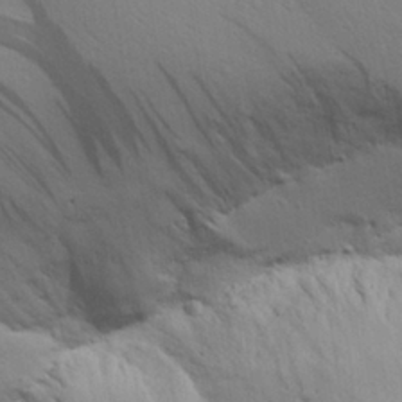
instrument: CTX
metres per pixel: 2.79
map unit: Aa
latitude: 26.3845
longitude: -136.5357
